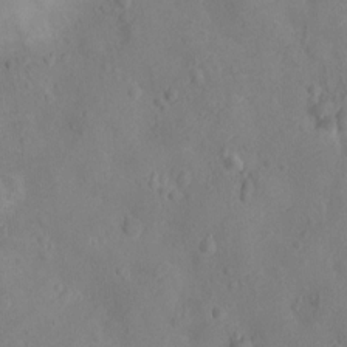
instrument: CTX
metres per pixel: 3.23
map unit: Ht
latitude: -10.2173
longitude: -22.6301
